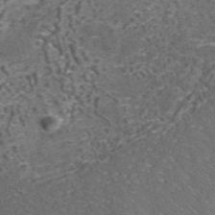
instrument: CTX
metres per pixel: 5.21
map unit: ANa
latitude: 37.0270
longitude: 15.6533
